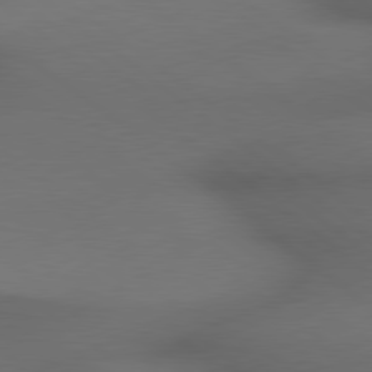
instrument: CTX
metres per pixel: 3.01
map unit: lApd
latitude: 79.4049
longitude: -172.8757
